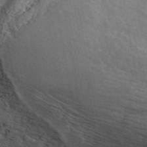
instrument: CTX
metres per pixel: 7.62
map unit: ANa
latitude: 43.4993
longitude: 47.6155
